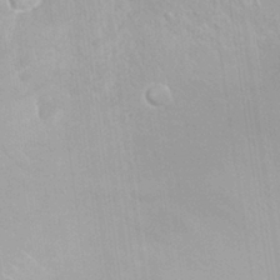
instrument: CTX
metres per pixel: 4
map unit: Nhu
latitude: 26.4601
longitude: -62.4790
